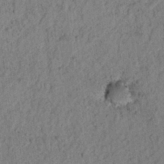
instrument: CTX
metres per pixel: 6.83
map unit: lAvf
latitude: 7.9150
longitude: 164.8030
